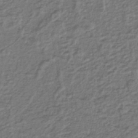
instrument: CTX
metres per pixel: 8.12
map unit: lHb
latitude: -41.1053
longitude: 62.5007
